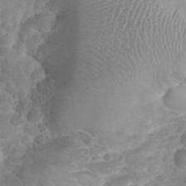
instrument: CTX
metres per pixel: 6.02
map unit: eHh
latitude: 32.6679
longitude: -62.8380
